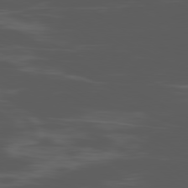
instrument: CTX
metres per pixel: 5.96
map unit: Ap
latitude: -80.7841
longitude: -62.7436
